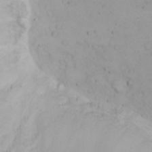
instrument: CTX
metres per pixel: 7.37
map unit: eHh
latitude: 21.8017
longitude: -64.1011
